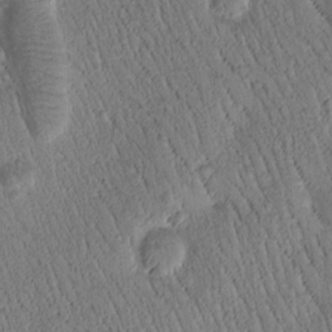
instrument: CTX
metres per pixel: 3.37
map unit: Htu
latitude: -1.2943
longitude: 172.0283
